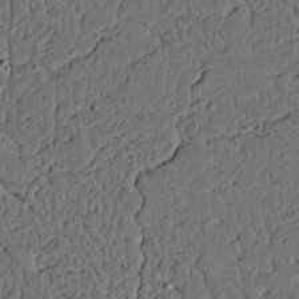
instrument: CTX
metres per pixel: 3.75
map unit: lAvf
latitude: 4.4979
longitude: 169.1998
